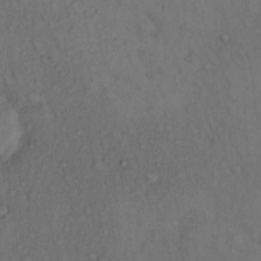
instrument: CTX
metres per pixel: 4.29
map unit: eHh
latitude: 15.1404
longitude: -62.0444
